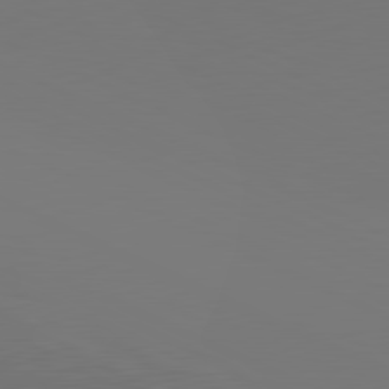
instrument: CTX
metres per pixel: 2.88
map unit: lApd
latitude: 81.1025
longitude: 147.5021
